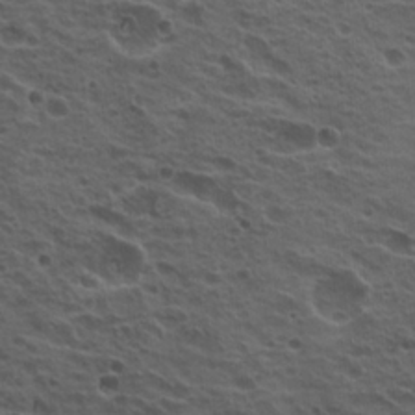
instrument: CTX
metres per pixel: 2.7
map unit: Hto
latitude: 19.8205
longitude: -32.2523
